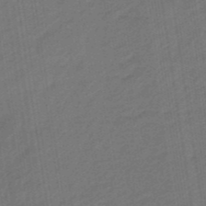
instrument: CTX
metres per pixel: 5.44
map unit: eHb
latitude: -47.0108
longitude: 87.5777
